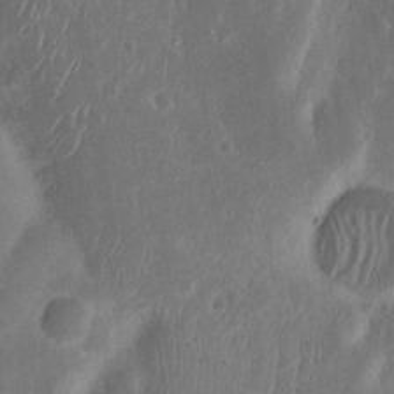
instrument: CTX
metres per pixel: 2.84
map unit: Nhu
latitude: 15.9528
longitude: -73.9906
